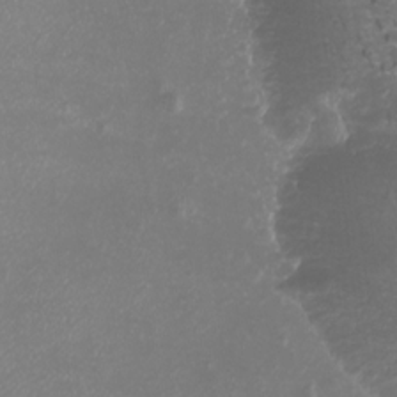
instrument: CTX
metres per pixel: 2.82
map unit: Htu
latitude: -6.4440
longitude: -73.2915
